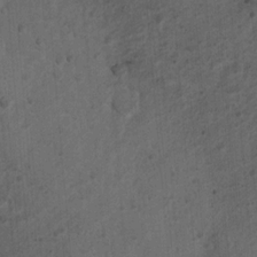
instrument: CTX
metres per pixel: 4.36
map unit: Nhu
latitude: 6.1767
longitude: -22.7246
